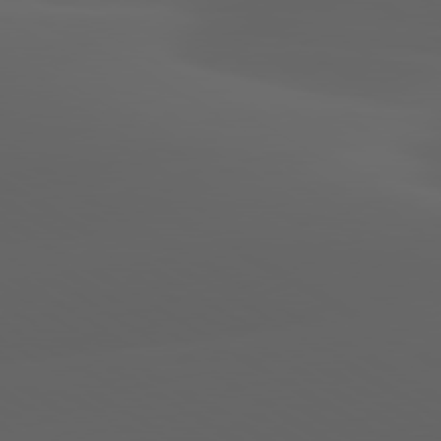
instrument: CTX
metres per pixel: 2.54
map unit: lApd
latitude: 80.0444
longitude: -93.3859
